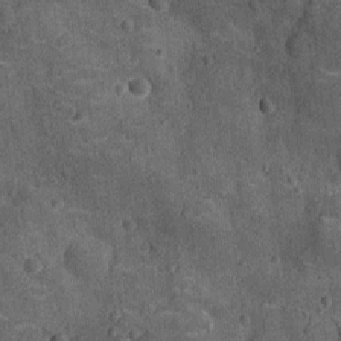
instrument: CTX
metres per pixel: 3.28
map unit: Ht
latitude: -12.1606
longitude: -21.4237
